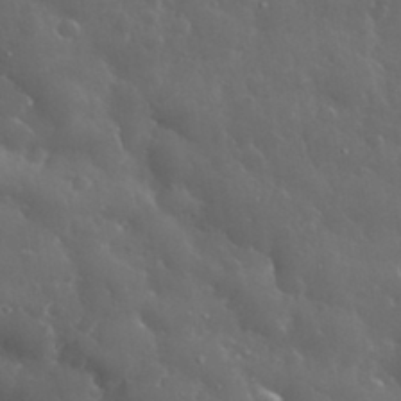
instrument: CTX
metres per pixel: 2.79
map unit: eHh
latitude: 33.9528
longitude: -61.2159
